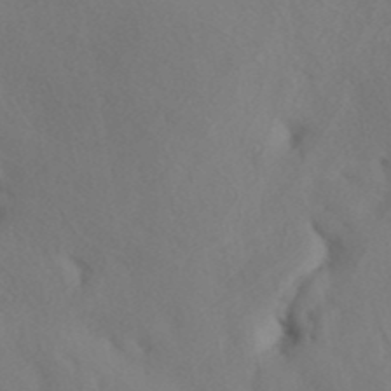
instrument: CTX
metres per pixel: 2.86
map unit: ANa
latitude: 41.7827
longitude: 32.8219
